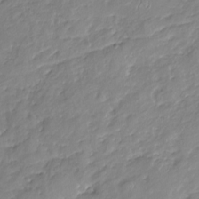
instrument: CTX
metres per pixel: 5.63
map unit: Nhu
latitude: -18.4251
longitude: -57.3670
